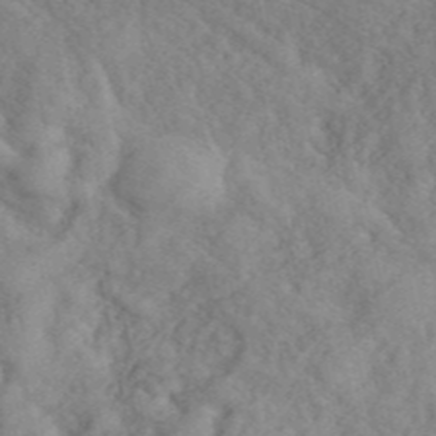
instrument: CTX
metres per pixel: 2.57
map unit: ANa
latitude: 43.1025
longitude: 55.0487
